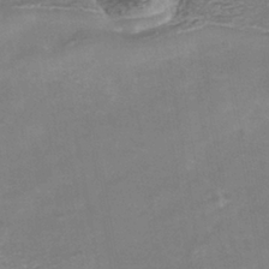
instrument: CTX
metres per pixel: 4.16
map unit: Nhe
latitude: -40.8408
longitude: -109.7260
